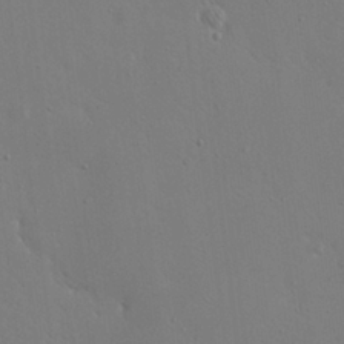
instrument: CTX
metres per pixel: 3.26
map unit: eHh
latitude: 20.7058
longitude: -71.1214
